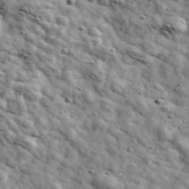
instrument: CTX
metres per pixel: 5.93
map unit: Ave
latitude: 41.5560
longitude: -107.3482
